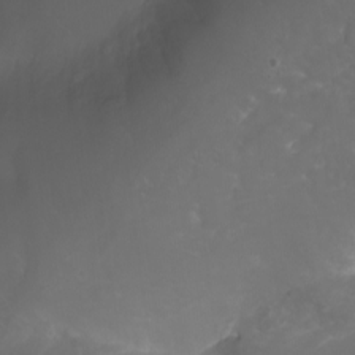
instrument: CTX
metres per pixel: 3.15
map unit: Nhu
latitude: -8.0472
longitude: -85.2348
